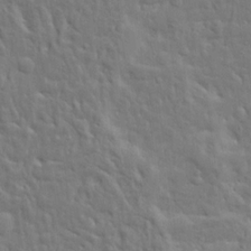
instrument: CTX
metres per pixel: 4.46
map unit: Ave
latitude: 17.5560
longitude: -141.5749
